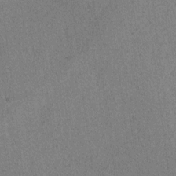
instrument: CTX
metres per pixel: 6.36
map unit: lAvf
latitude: -4.5007
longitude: -109.0647
